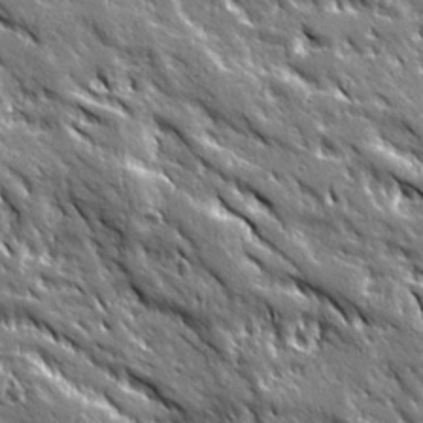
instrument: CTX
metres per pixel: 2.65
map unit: Ave
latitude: 20.0255
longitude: -135.6127
